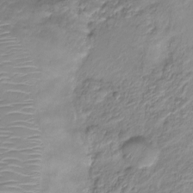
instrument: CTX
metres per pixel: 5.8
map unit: Nve
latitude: -18.8975
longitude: 106.8597
